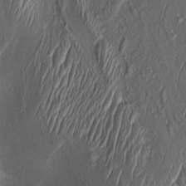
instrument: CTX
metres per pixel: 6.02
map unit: Aa
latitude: 8.6680
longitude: -131.9340
